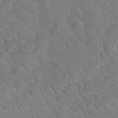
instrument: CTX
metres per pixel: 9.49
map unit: Hto
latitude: 35.3859
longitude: -50.8758
